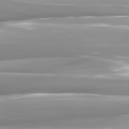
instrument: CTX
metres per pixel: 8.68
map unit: lApd
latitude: 81.7072
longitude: -141.0647
